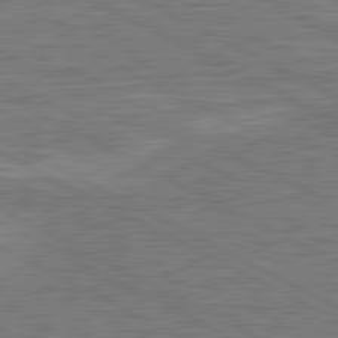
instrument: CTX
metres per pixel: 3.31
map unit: lApd
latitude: 80.8758
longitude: -171.9528
